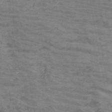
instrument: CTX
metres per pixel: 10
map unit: HNb
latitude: -45.5777
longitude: -46.5735
